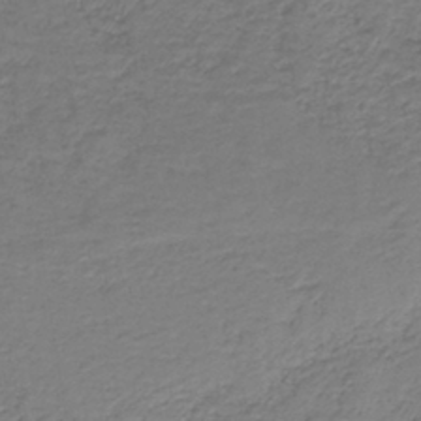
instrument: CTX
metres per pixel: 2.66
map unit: HNb
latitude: -39.5399
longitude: 50.1984
